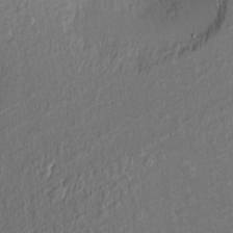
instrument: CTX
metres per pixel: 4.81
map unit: Nve
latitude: -7.1809
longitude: 173.9745
